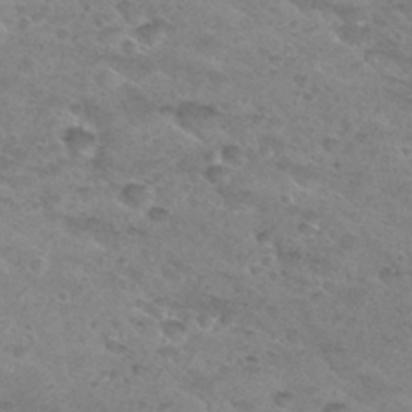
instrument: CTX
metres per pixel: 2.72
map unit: Hto
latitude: 30.1200
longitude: -46.4979
